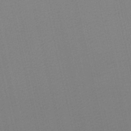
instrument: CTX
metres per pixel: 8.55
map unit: lHb
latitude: -46.9919
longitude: 60.8786
